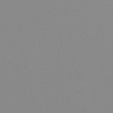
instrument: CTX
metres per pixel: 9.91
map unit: eHh
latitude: -53.5210
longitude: -25.0080
